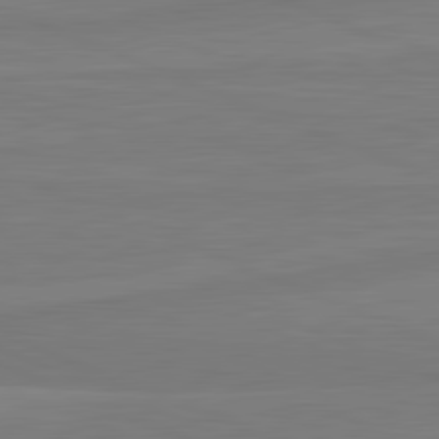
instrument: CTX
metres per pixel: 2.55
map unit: lApd
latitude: 81.9150
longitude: -174.2145
